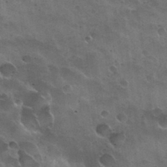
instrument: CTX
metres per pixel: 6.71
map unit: Nhu
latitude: 31.2537
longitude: -54.4412
